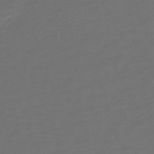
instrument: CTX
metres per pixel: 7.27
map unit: HNb
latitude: -47.7477
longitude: 54.8219
